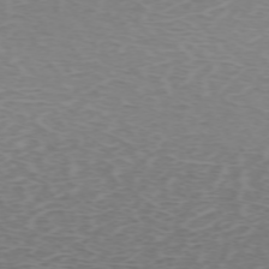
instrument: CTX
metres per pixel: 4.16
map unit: Hpe
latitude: -71.6155
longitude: 12.0094
